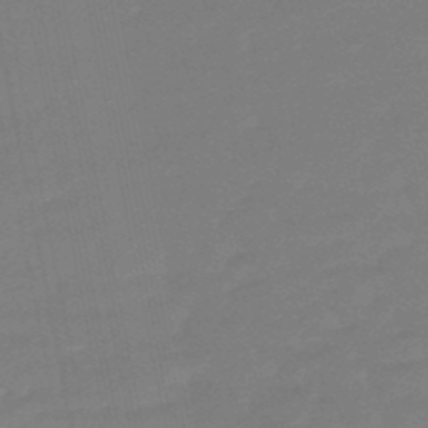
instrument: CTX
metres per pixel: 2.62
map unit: eHb
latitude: -49.5777
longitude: 77.5021
